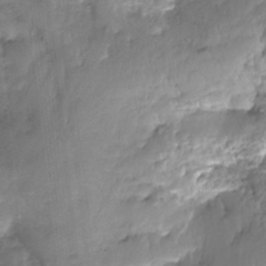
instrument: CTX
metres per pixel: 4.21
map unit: Nhe
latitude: -36.6896
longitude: -179.5183
